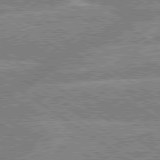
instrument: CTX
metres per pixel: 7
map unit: lApd
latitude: 79.4238
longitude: -157.8583
